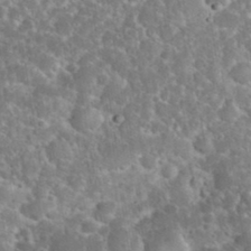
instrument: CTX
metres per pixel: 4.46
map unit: eHh
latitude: 36.4601
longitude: -61.4048
